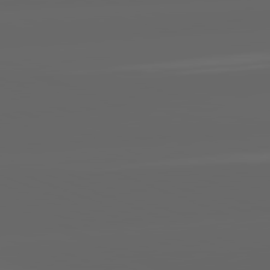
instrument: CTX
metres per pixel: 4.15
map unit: lApd
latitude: 82.2144
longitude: -168.1578
